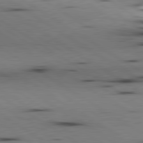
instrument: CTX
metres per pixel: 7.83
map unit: lApd
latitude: 80.3845
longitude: 161.4832
